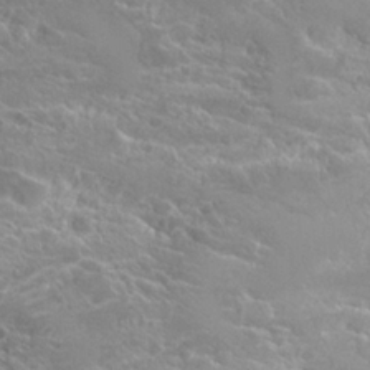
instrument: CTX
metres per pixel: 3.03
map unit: Hto
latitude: 22.2711
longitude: -39.2348
